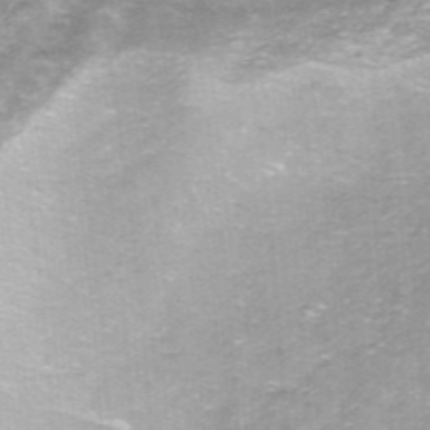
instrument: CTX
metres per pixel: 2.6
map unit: ANa
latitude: -44.5385
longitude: 105.6155
